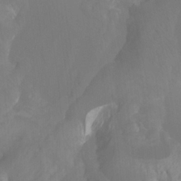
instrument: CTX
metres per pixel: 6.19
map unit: Htu
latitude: -6.9352
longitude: -48.3467
